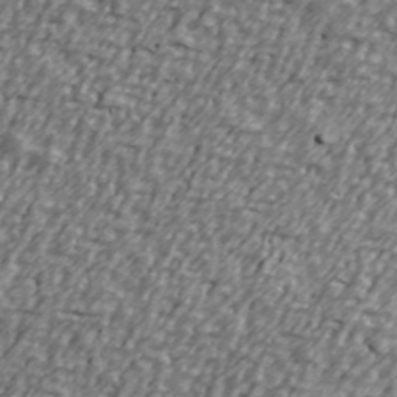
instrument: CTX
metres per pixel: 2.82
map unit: Ave
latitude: 40.6112
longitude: -112.5168
